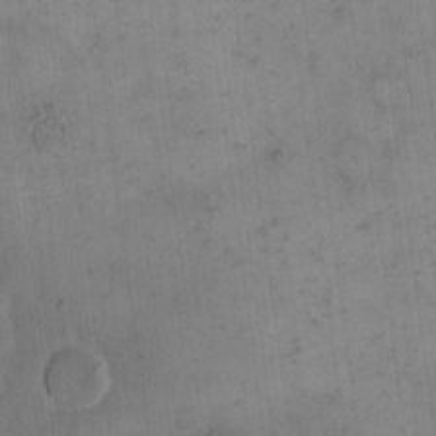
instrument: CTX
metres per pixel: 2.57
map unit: eHh
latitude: 14.6113
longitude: -66.8946
